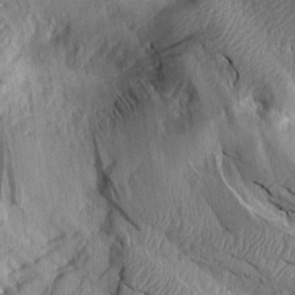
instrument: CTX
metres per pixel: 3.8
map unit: Aa
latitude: 14.8947
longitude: -146.7247
